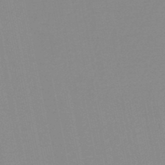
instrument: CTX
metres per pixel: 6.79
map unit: lHb
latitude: -48.8786
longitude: 72.0850
